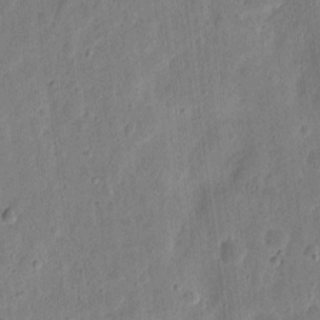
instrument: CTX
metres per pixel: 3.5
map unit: eHh
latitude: 10.7624
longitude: -73.4616
